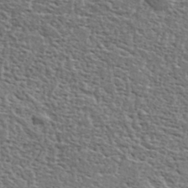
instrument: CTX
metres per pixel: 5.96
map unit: lHvf
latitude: 37.4049
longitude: -88.8191
